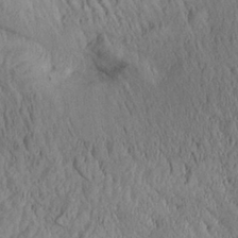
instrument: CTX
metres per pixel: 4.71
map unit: Aa
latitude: 27.0836
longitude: -133.2159
